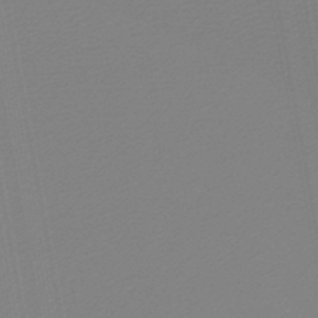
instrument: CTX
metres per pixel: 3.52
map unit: lHb
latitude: -46.4440
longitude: 74.1417
